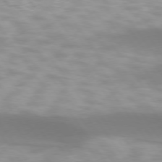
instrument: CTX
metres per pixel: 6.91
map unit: lApd
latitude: 74.6868
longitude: -48.4790
